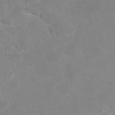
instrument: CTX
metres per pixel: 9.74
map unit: eAb
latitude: 48.0444
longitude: 122.6897
